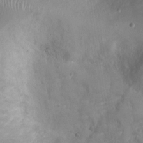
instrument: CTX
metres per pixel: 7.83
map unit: Nhu
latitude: 4.0444
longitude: -15.4994
